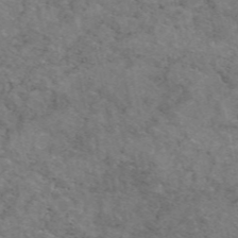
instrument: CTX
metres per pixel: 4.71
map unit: eAb
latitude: 47.9906
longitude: 116.6140
